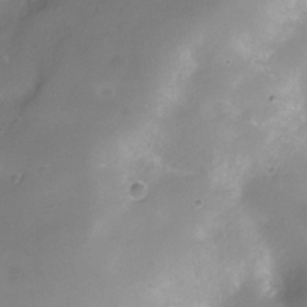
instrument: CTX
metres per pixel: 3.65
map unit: Nhu
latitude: -12.4818
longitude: -40.8946
